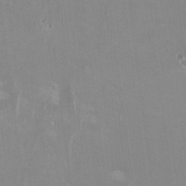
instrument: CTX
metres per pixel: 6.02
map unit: HNhu
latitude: -0.3496
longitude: -4.0633
